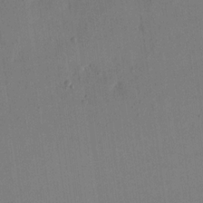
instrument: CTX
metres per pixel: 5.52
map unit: eHh
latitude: 16.7057
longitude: -67.6505
